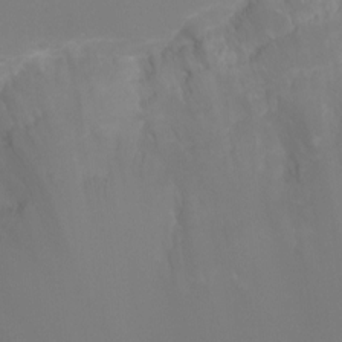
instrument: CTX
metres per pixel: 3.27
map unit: Ht
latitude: -2.2739
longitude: -19.2726
